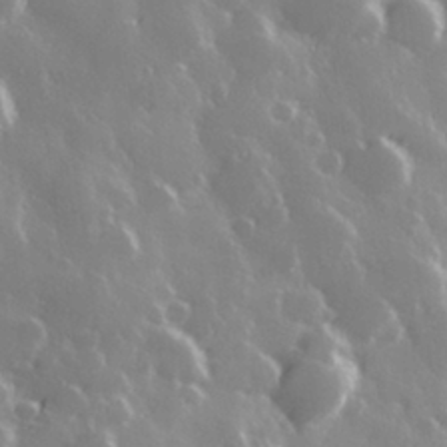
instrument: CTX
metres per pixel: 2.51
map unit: Hve
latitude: 28.8758
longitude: 146.8408
